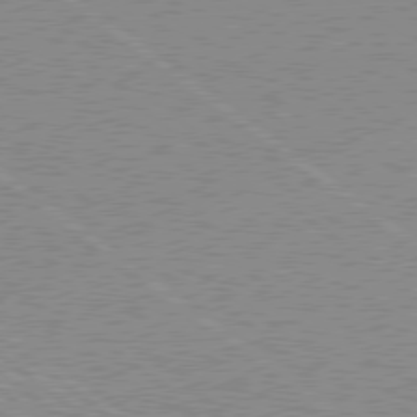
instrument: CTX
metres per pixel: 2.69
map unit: Hpe
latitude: 78.5546
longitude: -145.1970
